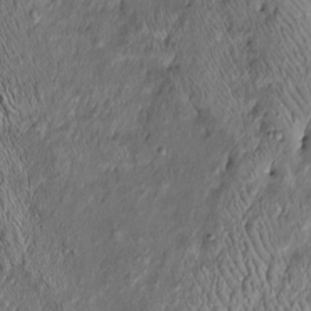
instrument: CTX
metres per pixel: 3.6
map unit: Htu
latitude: -6.5385
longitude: 157.4832
